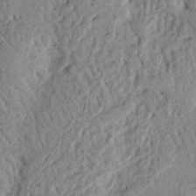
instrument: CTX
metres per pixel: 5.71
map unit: Nhu
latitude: 18.4412
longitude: -77.4615
